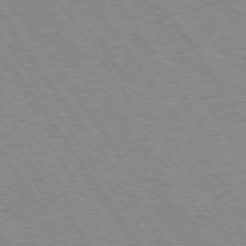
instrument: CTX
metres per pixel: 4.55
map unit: Hpe
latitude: 73.8773
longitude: -137.2726
